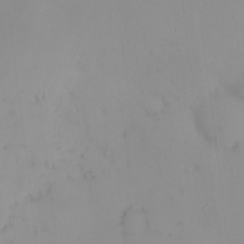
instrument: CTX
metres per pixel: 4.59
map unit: eHh
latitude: -0.8786
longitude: 19.8800
